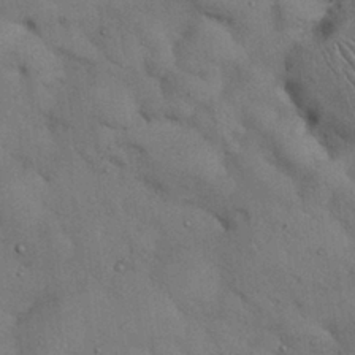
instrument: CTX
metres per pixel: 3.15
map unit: Nhu
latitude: 27.1970
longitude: -71.1025
